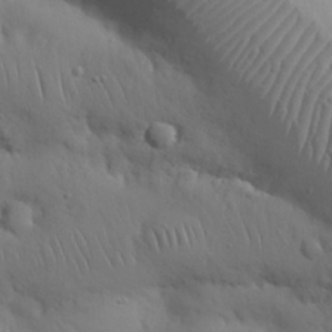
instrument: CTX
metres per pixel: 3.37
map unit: Nhu
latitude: 27.3482
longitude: -68.4601
